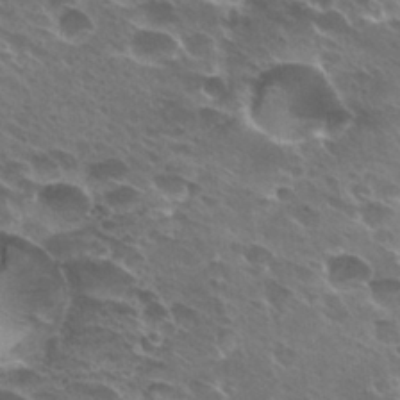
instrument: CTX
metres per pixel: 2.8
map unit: Hto
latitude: 28.2144
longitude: -41.2914
